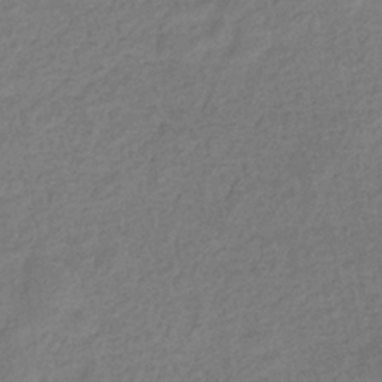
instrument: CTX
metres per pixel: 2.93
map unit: eHb
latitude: -33.6911
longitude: 75.0676
